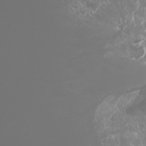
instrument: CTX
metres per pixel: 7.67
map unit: Htu
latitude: -6.8975
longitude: -73.7639
